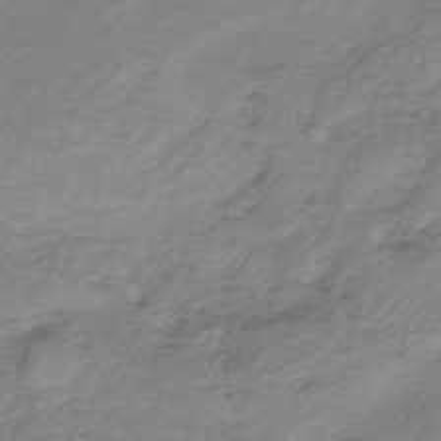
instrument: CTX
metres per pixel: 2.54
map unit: HNb
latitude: -33.3510
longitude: 58.0094
